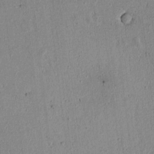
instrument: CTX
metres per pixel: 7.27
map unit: lAvf
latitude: 6.2900
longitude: 168.0472
